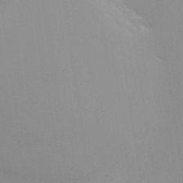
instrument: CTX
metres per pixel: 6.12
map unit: Nhu
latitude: -0.3118
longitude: -78.2712
